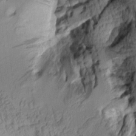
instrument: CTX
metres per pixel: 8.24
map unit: Aa
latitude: 7.5182
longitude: -128.5546
